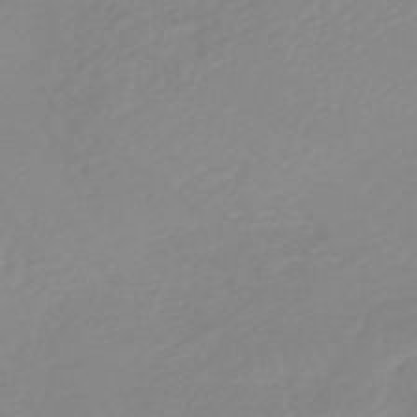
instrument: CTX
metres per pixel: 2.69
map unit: lHb
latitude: -45.1998
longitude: 79.2754
